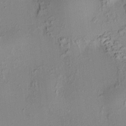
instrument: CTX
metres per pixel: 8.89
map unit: HNhu
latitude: 7.4993
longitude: 14.3118
